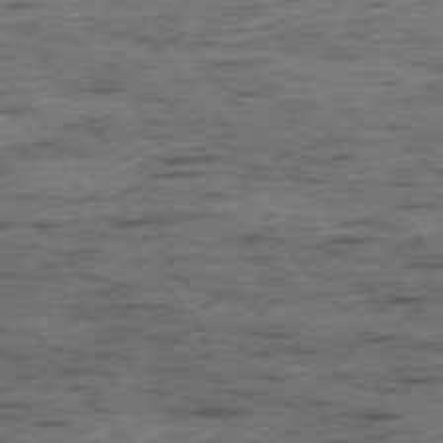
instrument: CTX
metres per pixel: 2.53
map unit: Ap
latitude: -75.7667
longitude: -90.6868
